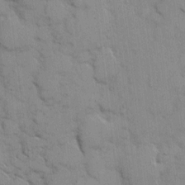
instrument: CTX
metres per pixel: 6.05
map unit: eHh
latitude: 6.8191
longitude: -65.2915
